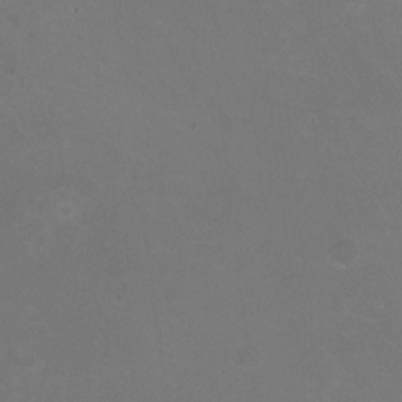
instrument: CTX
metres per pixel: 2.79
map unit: HNhu
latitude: -2.3117
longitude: -2.8947
